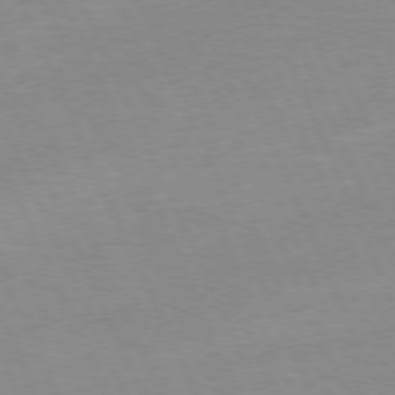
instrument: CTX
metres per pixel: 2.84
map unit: Ap
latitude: -77.0675
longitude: -72.7247
